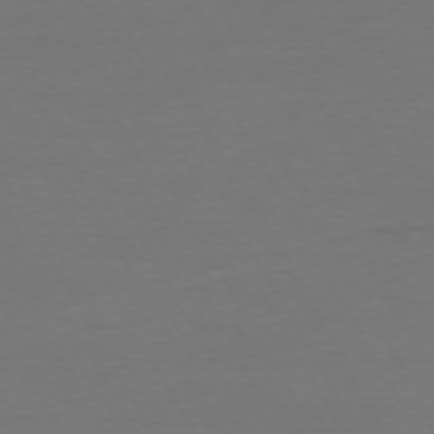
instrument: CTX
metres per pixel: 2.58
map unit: Ap
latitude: -75.0298
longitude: -69.4993
